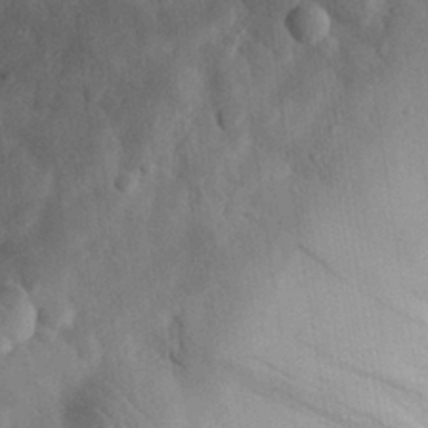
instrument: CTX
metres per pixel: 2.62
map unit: eHh
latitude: 29.3481
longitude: -76.3656
